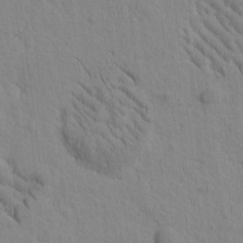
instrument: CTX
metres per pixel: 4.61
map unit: Htu
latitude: -2.4251
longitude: 172.4440
